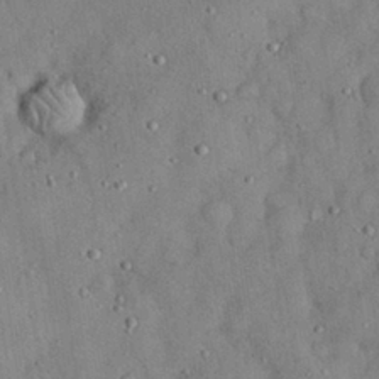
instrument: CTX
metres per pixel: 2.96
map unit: Nhu
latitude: 28.8947
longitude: -69.4238
